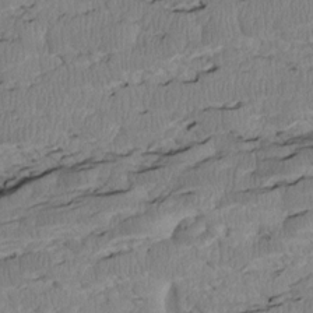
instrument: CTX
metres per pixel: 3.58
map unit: Htu
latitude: 3.0080
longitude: 149.4644
